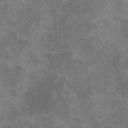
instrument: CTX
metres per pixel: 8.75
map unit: eHh
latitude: -1.0676
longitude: -86.1578
